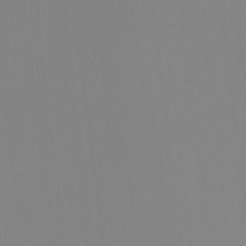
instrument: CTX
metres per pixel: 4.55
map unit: Nhu
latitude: -8.9353
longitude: -94.9514
